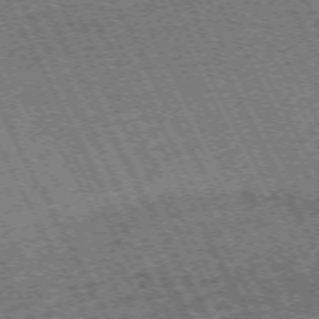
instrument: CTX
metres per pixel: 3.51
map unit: Hpe
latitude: -71.9556
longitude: 10.5763
